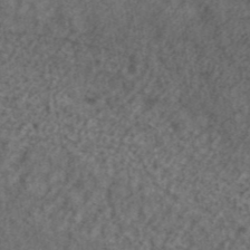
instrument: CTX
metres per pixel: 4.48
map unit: ANa
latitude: 42.1011
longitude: 26.8785
